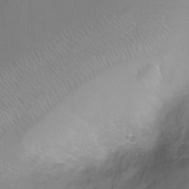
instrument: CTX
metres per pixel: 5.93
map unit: Ht
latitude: -8.3873
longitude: -24.1388
